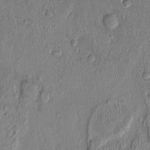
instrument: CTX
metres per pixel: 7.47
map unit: Ht
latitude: 0.2144
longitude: -14.3279
